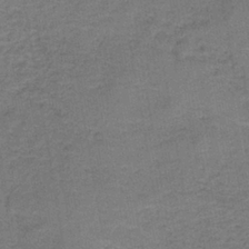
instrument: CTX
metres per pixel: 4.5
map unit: HNb
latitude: -37.4454
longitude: 52.0094
